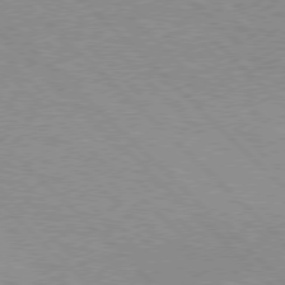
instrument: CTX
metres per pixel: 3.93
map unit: Hpe
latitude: 76.9702
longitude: -153.3671
